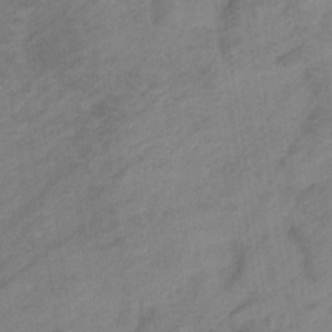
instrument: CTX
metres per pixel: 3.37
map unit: eHb
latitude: -33.3888
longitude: 71.6533
